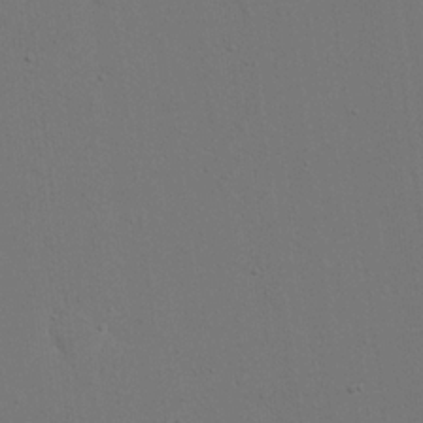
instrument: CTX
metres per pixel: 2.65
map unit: eHh
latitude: 19.0080
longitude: -69.2726
